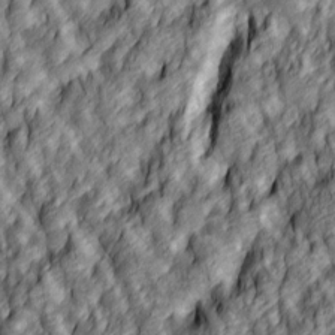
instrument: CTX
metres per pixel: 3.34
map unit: lAa
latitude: 4.7246
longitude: -116.4412
